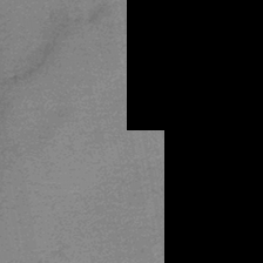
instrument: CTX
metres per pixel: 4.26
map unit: eHb
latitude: -42.1416
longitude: 80.0472
